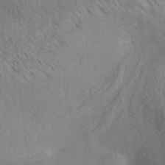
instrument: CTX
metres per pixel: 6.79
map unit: Aa
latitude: 31.9906
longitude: -138.8569
